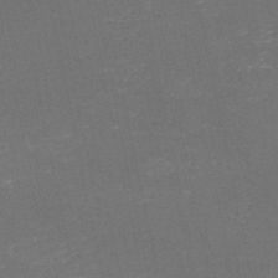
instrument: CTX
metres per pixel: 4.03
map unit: HNb
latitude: -50.6707
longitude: -48.5168
